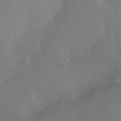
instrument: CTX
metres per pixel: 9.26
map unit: Nve
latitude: -8.2172
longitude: 172.9542
